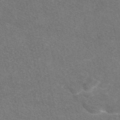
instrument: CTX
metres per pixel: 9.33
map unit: eAb
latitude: 47.4994
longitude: 115.5588
